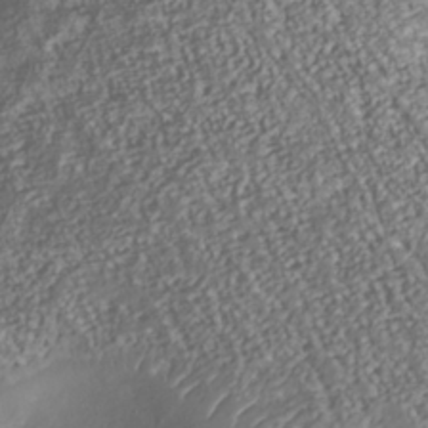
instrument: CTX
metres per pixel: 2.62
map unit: Nhu
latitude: -38.1795
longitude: -80.6490
